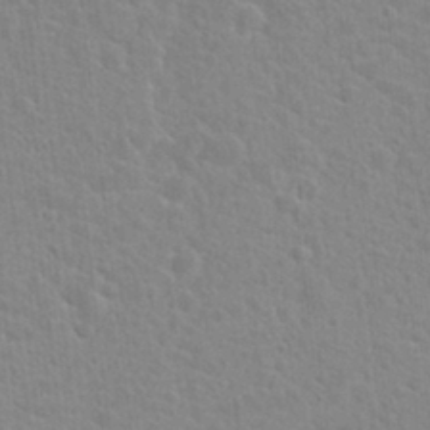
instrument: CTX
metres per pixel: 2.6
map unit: Hto
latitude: 21.8206
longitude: -47.5183
